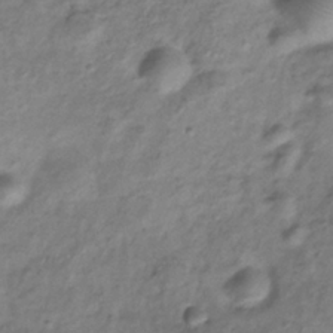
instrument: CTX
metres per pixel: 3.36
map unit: Hve
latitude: -33.1809
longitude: 89.0108
